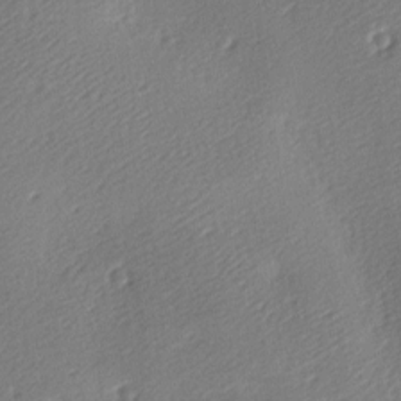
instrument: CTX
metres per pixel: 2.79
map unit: lAa
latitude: -9.1431
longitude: -127.7828
